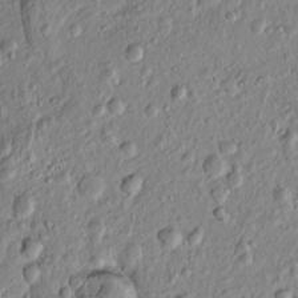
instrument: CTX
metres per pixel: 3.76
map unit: Htu
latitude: -5.8233
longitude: 157.4643
